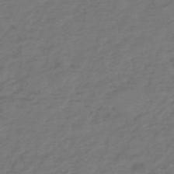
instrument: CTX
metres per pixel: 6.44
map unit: eHh
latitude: -51.6533
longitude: -24.7246
